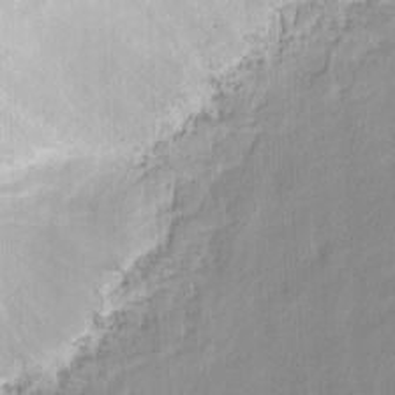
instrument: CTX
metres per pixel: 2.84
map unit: eHh
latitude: 6.3467
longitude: -77.3103
